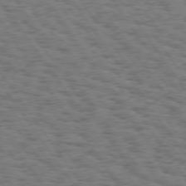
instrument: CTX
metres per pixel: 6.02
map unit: Hpe
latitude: 74.5924
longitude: -134.3278
